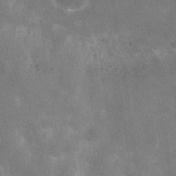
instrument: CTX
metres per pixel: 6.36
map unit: Hve
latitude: -31.4076
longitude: 93.5777
